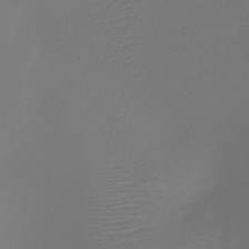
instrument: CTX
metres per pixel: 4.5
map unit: HNb
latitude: -47.2376
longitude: -42.1389
